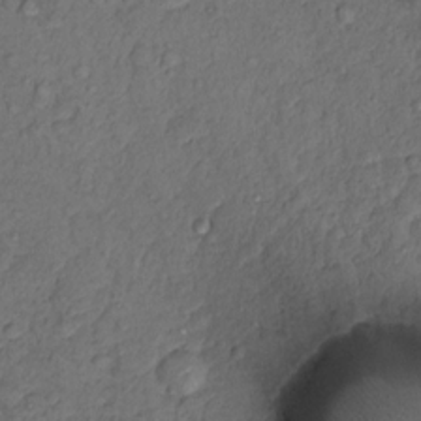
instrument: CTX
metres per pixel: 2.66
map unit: Hto
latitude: 13.8206
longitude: -29.6316
